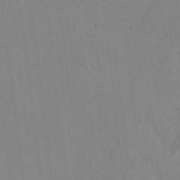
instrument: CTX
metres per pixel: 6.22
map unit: lAvf
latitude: -2.5384
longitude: -105.8395
